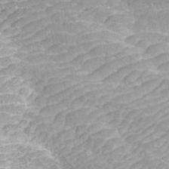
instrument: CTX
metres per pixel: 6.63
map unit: ANa
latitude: 45.4805
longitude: 37.8044
